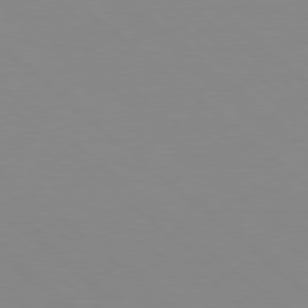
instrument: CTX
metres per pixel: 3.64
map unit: Hpe
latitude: 78.4034
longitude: -165.6883
